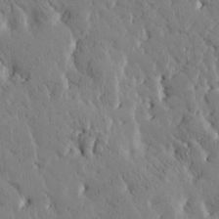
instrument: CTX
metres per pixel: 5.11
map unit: Htu
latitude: -2.6707
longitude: 175.6721
